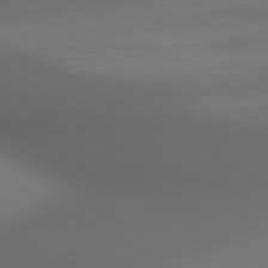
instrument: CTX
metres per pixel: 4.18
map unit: lApd
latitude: 80.8002
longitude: 136.8219
